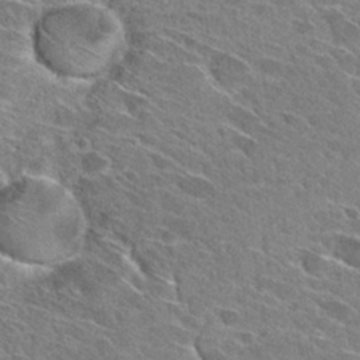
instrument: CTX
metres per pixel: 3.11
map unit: Hto
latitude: 28.6868
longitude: -43.1025
